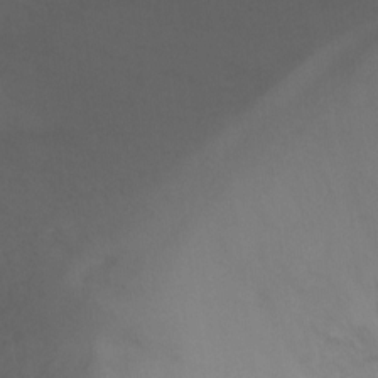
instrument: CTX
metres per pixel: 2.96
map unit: Ht
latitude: -8.7841
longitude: -31.6505
